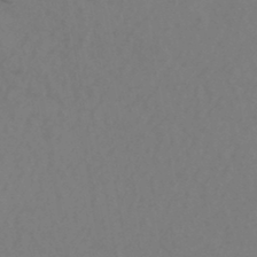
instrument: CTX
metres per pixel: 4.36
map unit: HNhu
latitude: -43.8044
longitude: 89.2943
